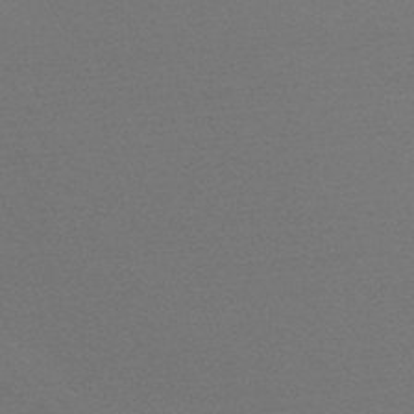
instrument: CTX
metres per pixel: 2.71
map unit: HNhu
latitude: -46.0472
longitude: 91.8234
